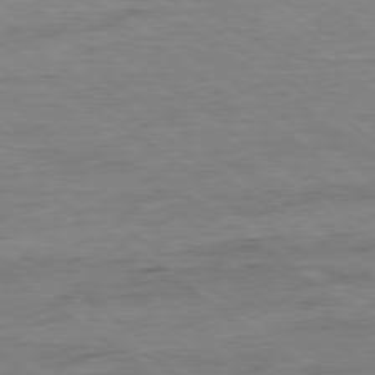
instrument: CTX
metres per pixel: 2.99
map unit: Ap
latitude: -80.0094
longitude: -80.9325
